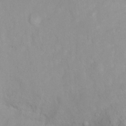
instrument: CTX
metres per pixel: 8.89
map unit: Ht
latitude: -0.0472
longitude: -35.5749
